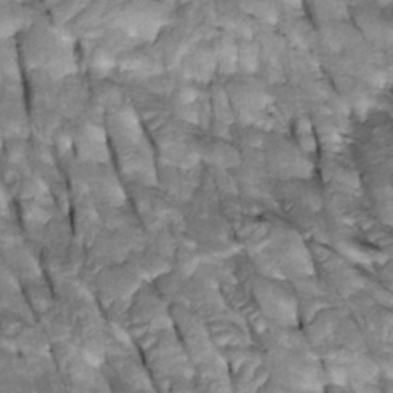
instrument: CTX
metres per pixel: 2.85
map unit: Htu
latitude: -2.3117
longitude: 150.0472
